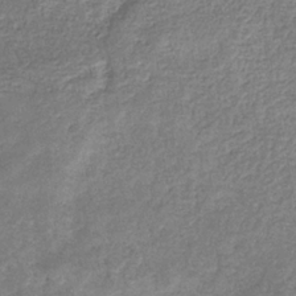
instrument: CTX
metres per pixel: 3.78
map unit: eHb
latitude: -33.3699
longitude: 76.0661
